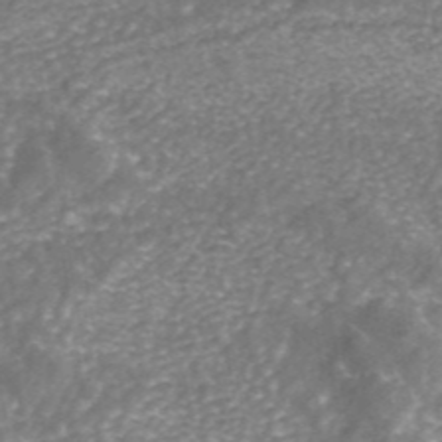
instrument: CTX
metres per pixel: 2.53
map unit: ANa
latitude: 43.8017
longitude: 24.6707
